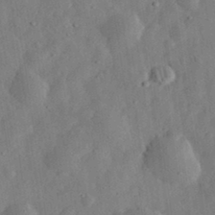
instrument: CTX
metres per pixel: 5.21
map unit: eHh
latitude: 32.8380
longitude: -75.7639
